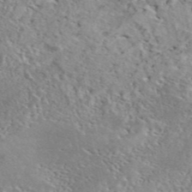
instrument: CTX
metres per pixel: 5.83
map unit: eAb
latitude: 44.3845
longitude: 114.1983
